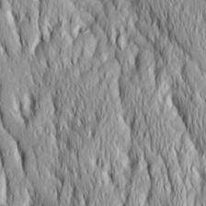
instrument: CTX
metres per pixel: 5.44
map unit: Ave
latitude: 14.4412
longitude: -132.1200
